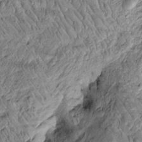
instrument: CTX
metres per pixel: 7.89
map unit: Htu
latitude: -3.7666
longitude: 156.5763
